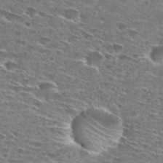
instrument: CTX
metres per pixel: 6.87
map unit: Hto
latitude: 28.3845
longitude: -46.4223
